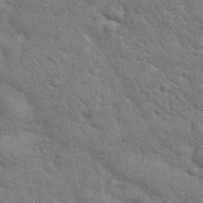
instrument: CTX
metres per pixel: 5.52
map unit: eHh
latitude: 36.7435
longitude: -65.8205
